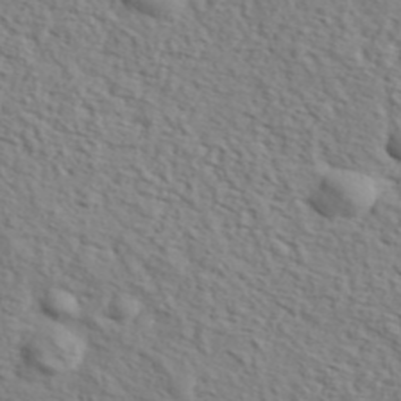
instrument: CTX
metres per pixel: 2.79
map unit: ANa
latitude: 42.4034
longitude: 50.4440
